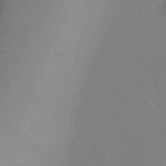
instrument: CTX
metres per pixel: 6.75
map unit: Ht
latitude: -10.8219
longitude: -27.4804
